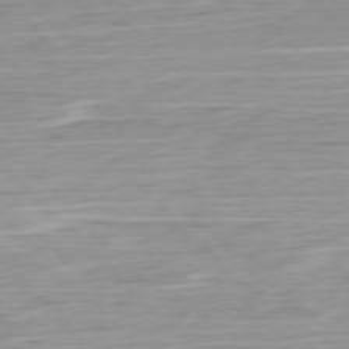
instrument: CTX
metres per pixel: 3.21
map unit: Ap
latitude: -77.1620
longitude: -78.7624
